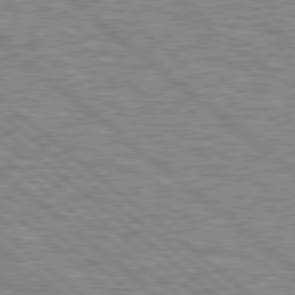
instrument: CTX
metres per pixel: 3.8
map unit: lApd
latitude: 78.8380
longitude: -157.6882
